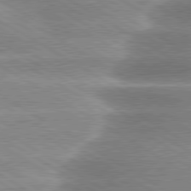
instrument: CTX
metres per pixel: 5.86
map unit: lApd
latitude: 80.0822
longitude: -135.6505
